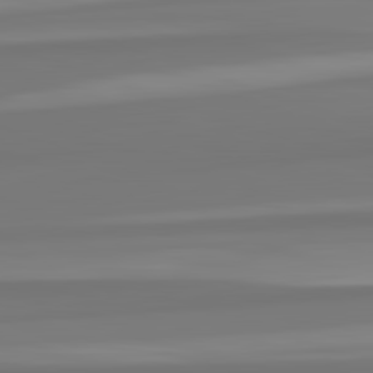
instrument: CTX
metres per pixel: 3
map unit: lApd
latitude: 82.7813
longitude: 173.9367
